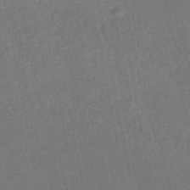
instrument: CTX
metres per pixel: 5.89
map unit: HNhu
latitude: -47.9178
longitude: 99.1809
